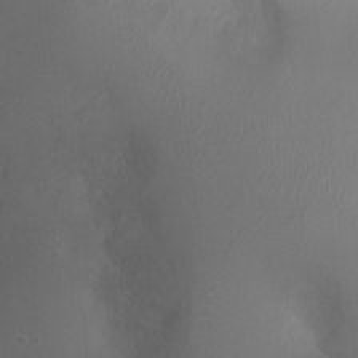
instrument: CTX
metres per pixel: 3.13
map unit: Ht
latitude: -2.8219
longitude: -16.1200
